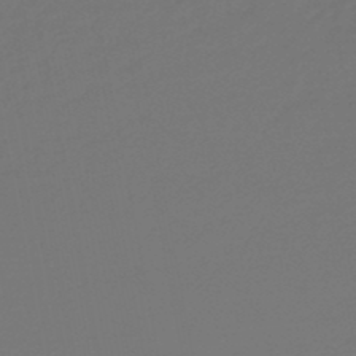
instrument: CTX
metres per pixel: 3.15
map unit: eHb
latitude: -47.2754
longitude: 88.6707
